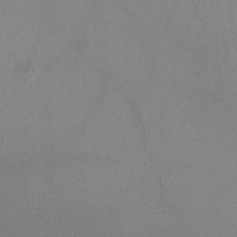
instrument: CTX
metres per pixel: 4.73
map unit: HNhu
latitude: -0.5952
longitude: -0.3089
